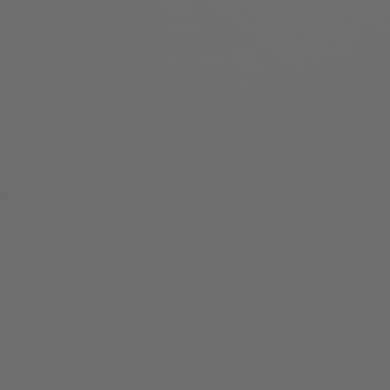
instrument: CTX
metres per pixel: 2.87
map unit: lApd
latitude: 78.7813
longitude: 176.2362
